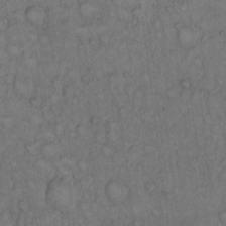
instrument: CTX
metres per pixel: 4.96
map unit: Hto
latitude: 12.1389
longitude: -57.3481
